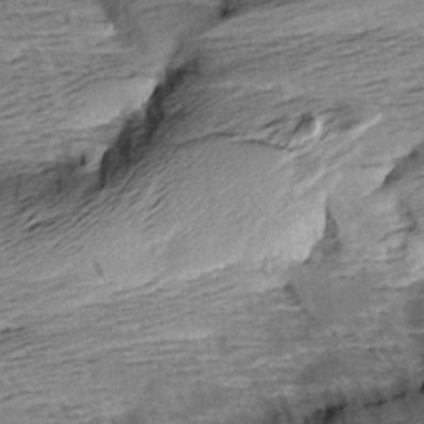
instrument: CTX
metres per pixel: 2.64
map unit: Aa
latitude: 9.0459
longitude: -141.5182
